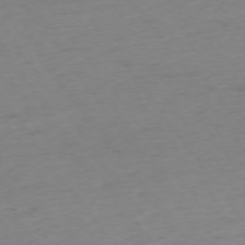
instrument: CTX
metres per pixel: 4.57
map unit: Ap
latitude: -74.5763
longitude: -71.6127
